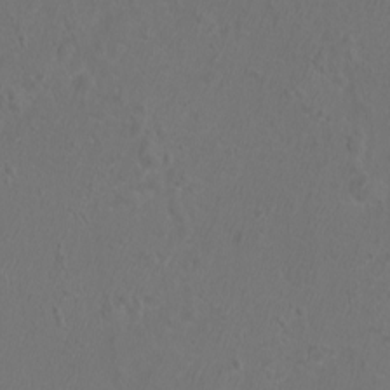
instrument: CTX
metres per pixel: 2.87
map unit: eHh
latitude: -7.2376
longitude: -75.5371
